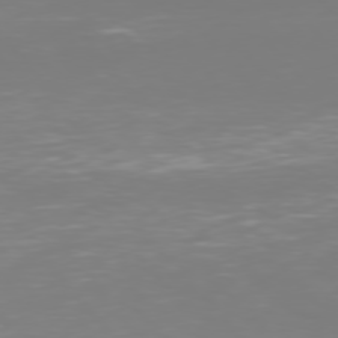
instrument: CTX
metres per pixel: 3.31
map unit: Hpe
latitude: 76.0255
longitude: -132.4223
